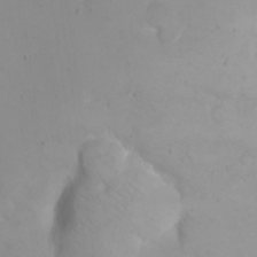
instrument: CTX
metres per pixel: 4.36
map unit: eHh
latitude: 21.6316
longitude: -64.4034
